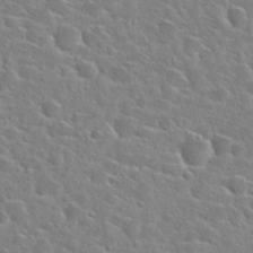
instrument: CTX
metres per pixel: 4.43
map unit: Hto
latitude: 24.7624
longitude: -46.5735
